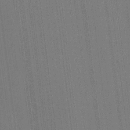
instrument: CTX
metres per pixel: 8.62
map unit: HNhu
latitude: 7.5938
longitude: 15.9745
